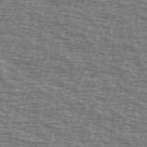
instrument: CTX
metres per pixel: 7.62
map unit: Ave
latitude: 38.5168
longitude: -113.2159
